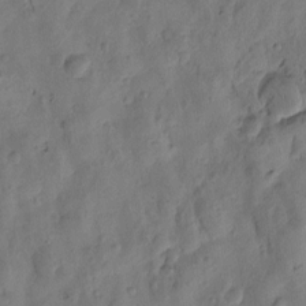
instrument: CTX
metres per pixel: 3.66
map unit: Htu
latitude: 0.0255
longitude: -176.2711
